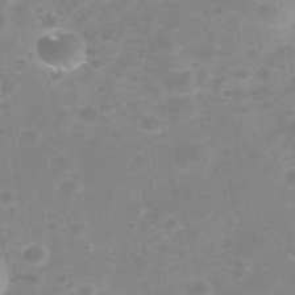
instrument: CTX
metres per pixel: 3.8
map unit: Nhe
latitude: -37.8989
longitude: -112.8380
